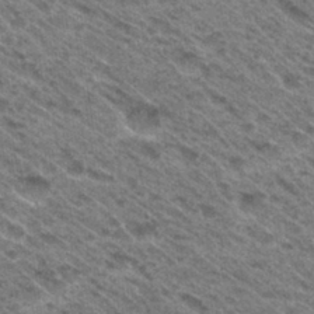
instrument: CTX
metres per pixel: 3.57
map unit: Hto
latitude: 31.4616
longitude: -46.9514
